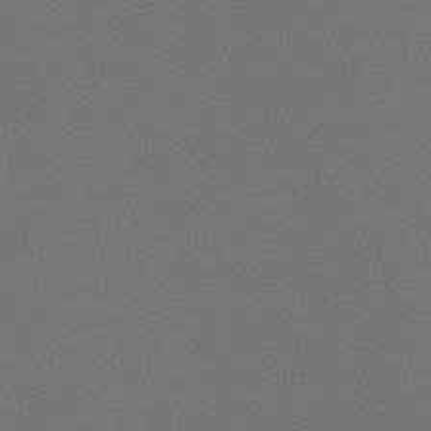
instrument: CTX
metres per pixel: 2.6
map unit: eHb
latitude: -50.7274
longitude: 70.1795
